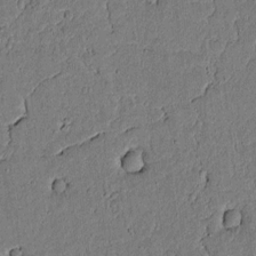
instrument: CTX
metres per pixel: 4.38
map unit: lAvf
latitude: 5.5749
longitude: 168.9163
